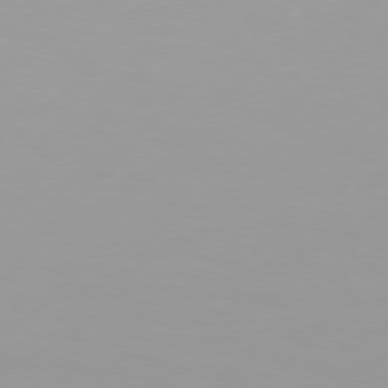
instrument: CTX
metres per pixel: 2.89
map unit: Hpe
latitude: 75.5749
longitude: -128.0633
